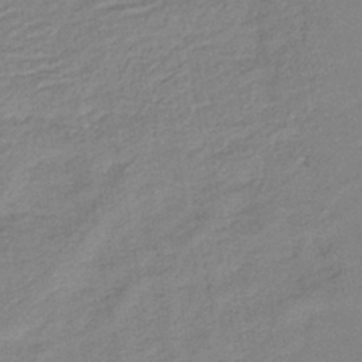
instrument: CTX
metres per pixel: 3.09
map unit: HNb
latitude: -41.3887
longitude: 50.9542
